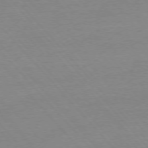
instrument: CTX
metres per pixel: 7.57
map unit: Ap
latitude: -76.5574
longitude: -93.4615
